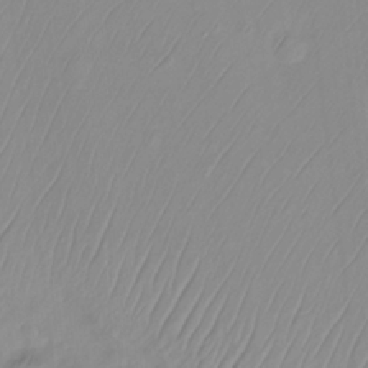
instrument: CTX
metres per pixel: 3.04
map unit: Ht
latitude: -14.5196
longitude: -53.4805
